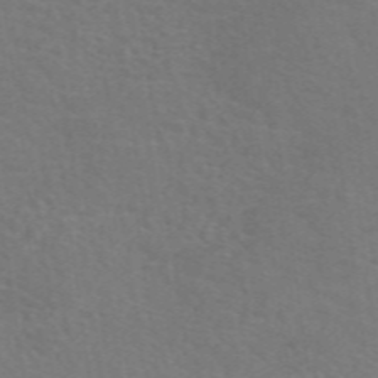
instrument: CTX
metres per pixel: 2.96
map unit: eAb
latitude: 50.3467
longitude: 112.9920
